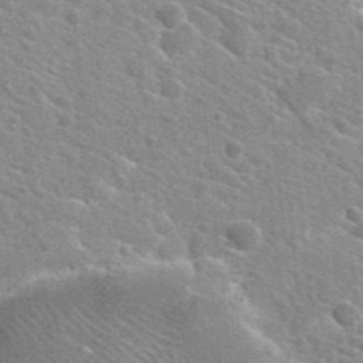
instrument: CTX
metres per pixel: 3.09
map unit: Hto
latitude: 25.4615
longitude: -36.7435
